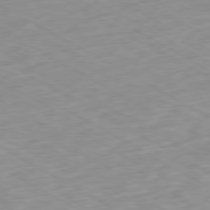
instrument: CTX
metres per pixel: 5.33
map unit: Ap
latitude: -79.1998
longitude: -68.9325
